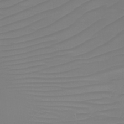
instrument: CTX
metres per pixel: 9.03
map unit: Nhu
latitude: -6.7274
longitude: -94.1956
